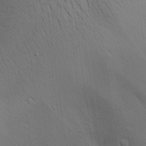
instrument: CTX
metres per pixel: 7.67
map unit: Aa
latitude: 29.2159
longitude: -145.4048
